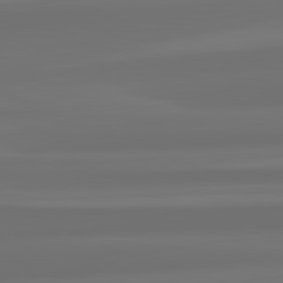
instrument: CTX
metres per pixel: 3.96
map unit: lApd
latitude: 82.3278
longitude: -173.7449
